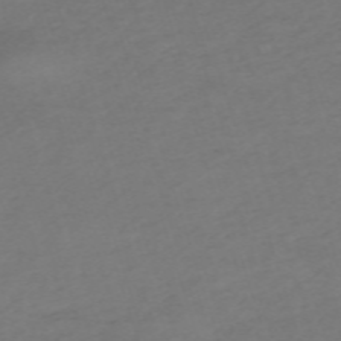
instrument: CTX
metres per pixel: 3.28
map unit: eHh
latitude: -62.7652
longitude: 53.1053
